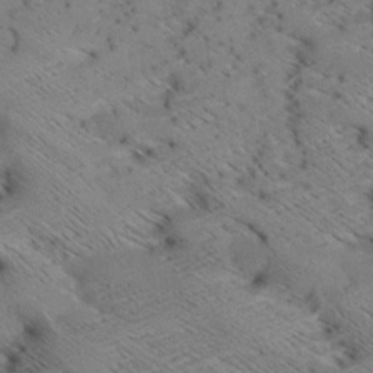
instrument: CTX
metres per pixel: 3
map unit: Aa
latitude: 8.7057
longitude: -140.1955
